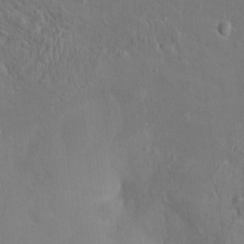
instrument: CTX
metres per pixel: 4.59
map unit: HNhu
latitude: 6.3656
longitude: -4.5735
